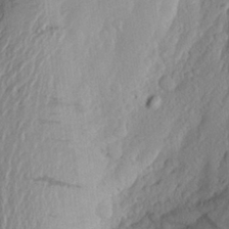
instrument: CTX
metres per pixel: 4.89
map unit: Aa
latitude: 25.3292
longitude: -147.1026
